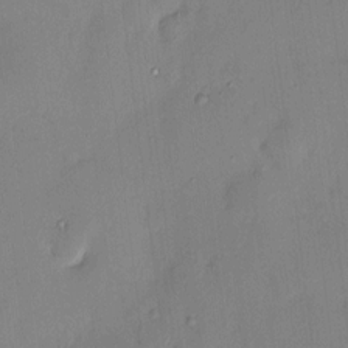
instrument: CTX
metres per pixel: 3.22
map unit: HNhu
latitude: 4.9892
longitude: 10.8597
